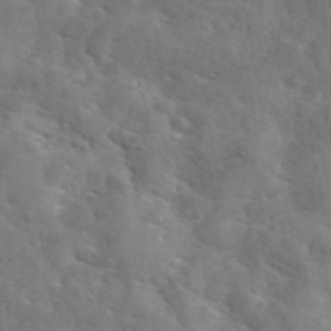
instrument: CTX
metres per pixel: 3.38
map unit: eAb
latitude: 46.0633
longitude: 127.3698
